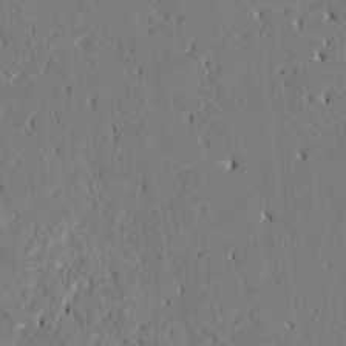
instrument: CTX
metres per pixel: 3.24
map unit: HNhu
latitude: 8.3845
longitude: -5.4426
